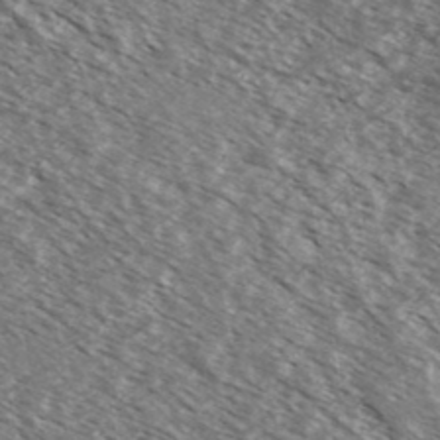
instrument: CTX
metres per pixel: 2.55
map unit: Ave
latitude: 37.7450
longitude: -109.8583
